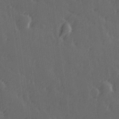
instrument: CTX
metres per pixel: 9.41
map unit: Hve
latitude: 26.6302
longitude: 146.0661
